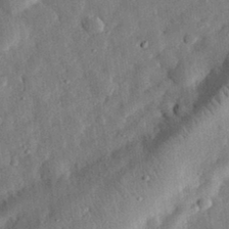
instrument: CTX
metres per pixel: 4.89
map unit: eHh
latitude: 31.8395
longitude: -76.4979
